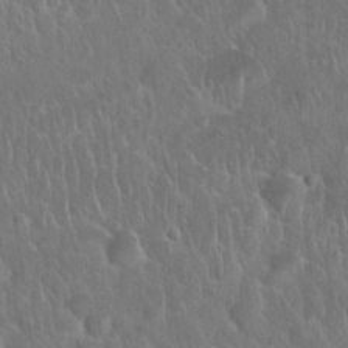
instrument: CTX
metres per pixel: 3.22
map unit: Nhu
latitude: 27.5182
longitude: -62.5546
